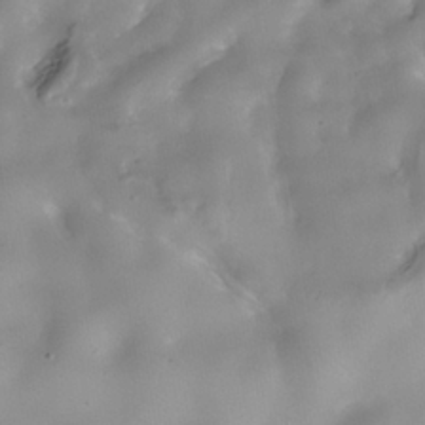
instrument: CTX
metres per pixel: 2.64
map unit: Nhe
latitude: -38.0283
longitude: -118.8569
